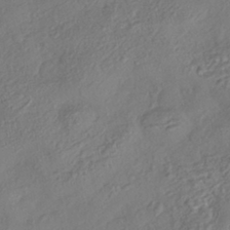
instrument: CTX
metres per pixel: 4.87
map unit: eHh
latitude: -42.3495
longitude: 118.9164
